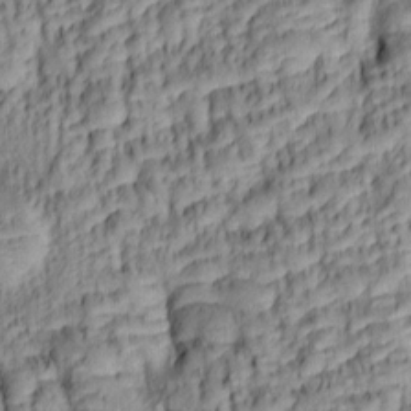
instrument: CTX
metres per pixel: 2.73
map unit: lAa
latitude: 6.1956
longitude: -115.7827
